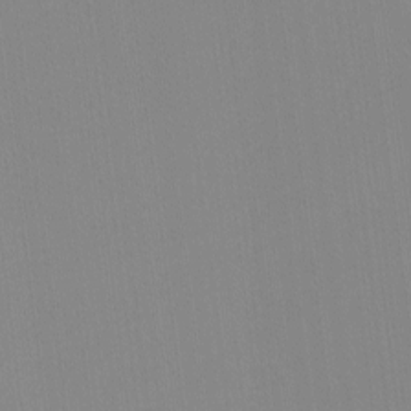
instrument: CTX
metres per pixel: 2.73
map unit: lHvf
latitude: -12.1984
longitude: -104.4790
